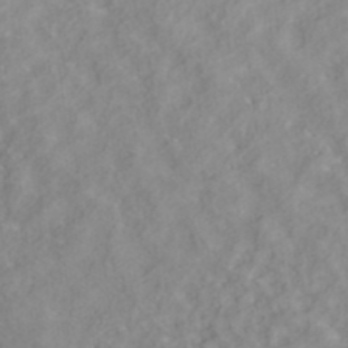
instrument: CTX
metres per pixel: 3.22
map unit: ANa
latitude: 40.3467
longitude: 28.3306
